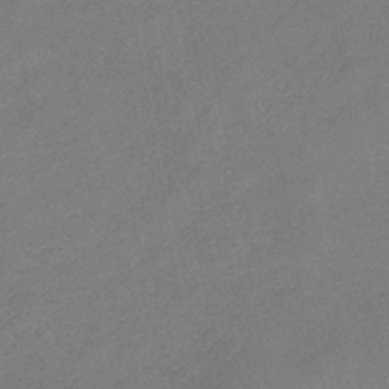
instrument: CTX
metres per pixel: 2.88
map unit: eHb
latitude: -42.0283
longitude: 79.9556
